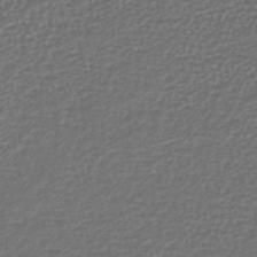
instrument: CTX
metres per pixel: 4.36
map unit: lHb
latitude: -43.4643
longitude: 71.1998
